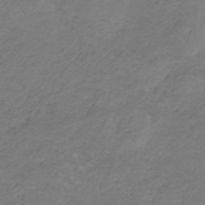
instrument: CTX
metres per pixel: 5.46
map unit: HNb
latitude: -35.5777
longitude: 56.6140
